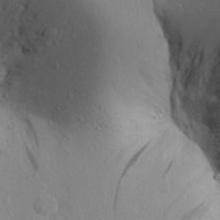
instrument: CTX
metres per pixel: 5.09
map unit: Aa
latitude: 27.2159
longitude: -143.1025
